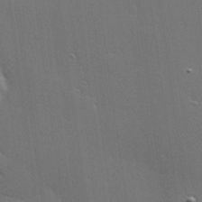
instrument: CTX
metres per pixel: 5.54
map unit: Hve
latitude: 27.6694
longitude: -94.0255
